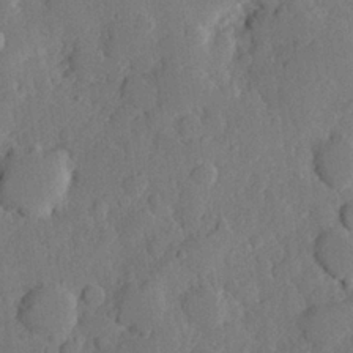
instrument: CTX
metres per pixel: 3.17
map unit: Hve
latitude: 24.6301
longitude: 150.1417
